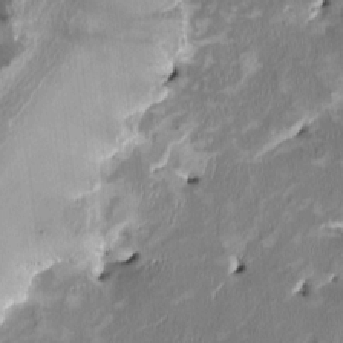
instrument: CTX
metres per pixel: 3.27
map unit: HNhu
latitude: 2.3656
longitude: -4.3845
